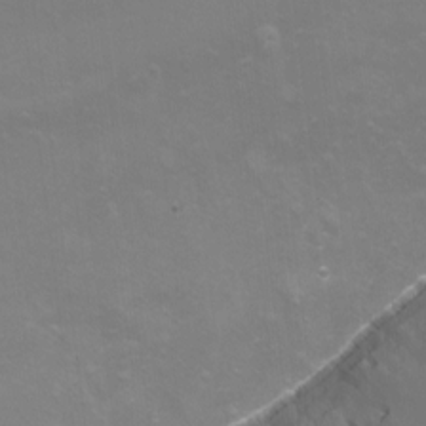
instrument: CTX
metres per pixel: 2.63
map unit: Nhu
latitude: -11.8422
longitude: -49.1592
